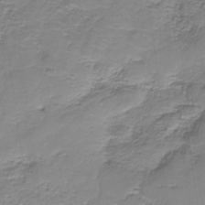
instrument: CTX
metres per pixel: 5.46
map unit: eAb
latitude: -37.5399
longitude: 53.0108
